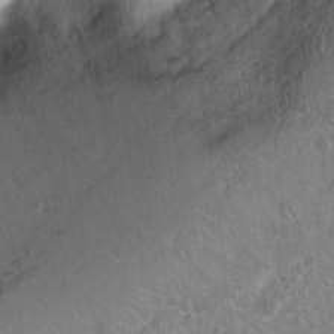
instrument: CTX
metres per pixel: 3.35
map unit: Ht
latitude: -6.0283
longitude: -36.0822
